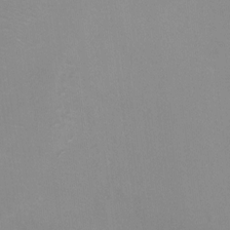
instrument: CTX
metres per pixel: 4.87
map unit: Ht
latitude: -8.3873
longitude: -34.1388
